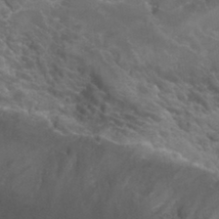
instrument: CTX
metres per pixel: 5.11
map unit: Hto
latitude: 33.2915
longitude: -41.2348
